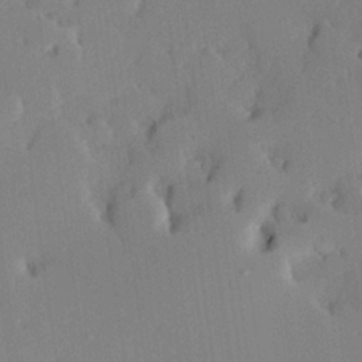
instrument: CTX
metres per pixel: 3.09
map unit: Hve
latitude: 24.6112
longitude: -93.0647
